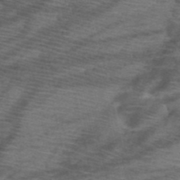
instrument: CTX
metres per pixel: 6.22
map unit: HNb
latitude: -49.7100
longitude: -41.4804
